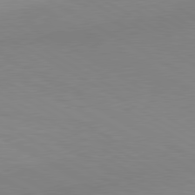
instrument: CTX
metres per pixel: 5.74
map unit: lApd
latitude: 80.2145
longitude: 127.7099
